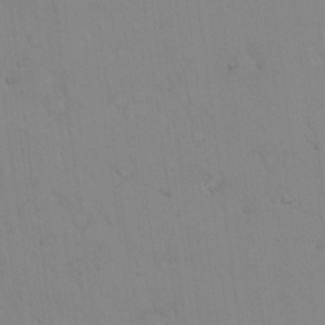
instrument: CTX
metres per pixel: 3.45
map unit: eHh
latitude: 19.5371
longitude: -60.1011
